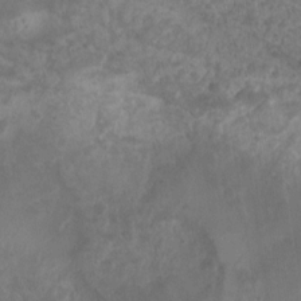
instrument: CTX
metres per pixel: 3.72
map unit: Nhu
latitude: 2.4034
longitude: -15.2726
